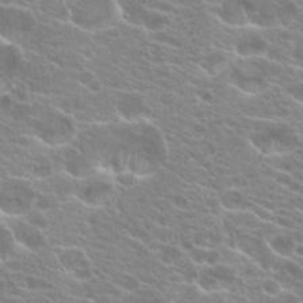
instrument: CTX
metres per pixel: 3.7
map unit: Hto
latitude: 21.1026
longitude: -40.2333
